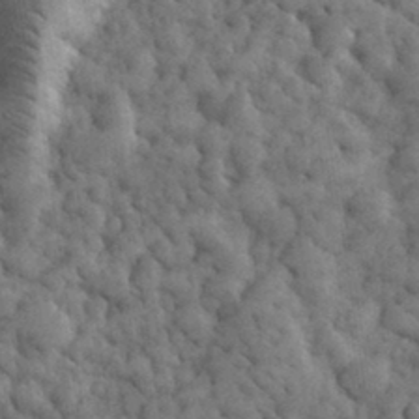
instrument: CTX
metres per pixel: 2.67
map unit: eHh
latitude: 33.0081
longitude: -68.1200
